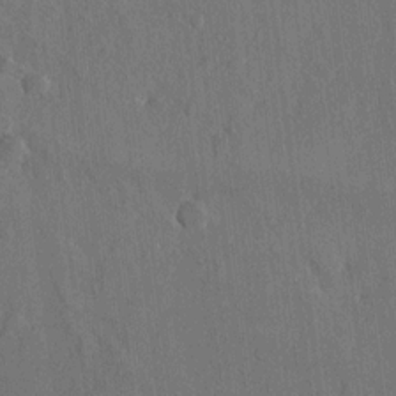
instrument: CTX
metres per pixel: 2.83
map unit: lAvf
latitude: 7.8772
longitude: 165.7289
